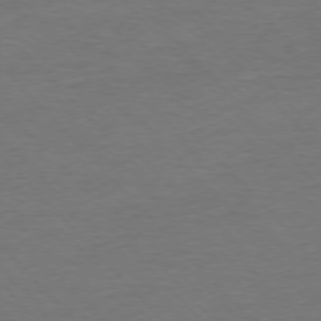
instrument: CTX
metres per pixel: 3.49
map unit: Ap
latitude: -76.5385
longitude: -94.8569
